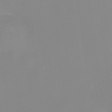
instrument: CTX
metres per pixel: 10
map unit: eHh
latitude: -4.1605
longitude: -76.7246
